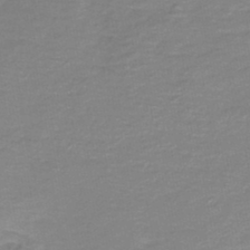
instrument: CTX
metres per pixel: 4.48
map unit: HNb
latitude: -46.5951
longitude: 52.0094
